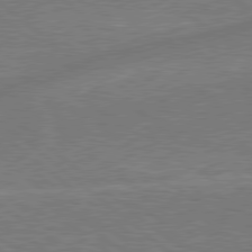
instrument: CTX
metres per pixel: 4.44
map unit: Hpe
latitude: 78.8380
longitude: -152.6869
